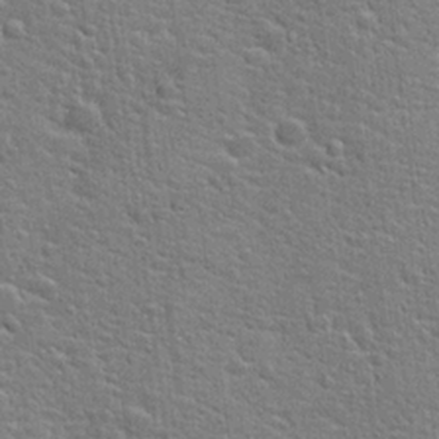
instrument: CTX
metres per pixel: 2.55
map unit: Hto
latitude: 21.8395
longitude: -44.0822
